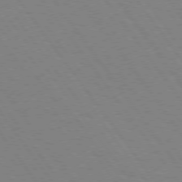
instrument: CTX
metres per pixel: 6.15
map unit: Hpe
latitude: 74.5546
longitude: -137.4427
